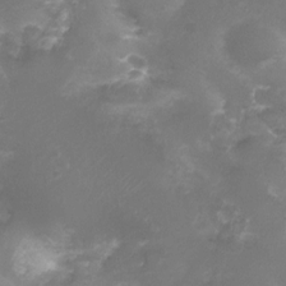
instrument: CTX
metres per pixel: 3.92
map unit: Nhu
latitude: 4.4412
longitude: -17.4615
